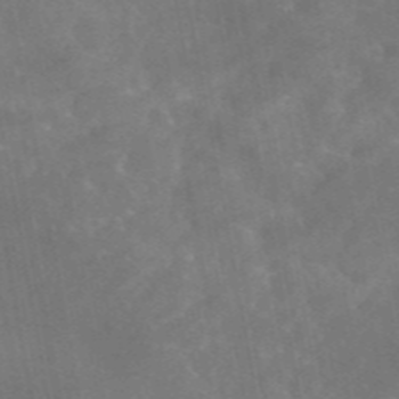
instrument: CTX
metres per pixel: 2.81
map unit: eAb
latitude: 45.9150
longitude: 125.7666
